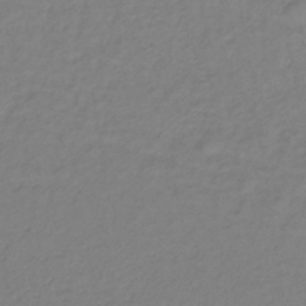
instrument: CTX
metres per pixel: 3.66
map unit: lHb
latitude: -35.3321
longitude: 71.6911
